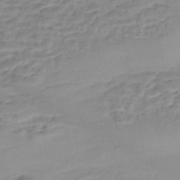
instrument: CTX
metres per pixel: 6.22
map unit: Nhe
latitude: -46.7274
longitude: 152.7274
